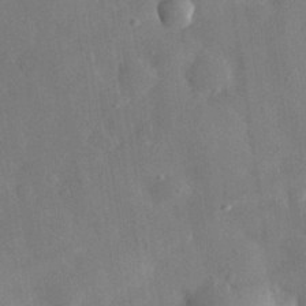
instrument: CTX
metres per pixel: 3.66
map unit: eHh
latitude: 29.7260
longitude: -78.4034
